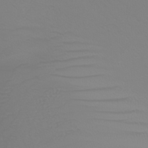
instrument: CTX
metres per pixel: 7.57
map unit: Nhu
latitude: -6.8408
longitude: -94.1767
